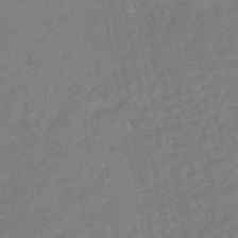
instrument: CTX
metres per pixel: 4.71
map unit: HNhu
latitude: -46.7085
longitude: 98.8786
